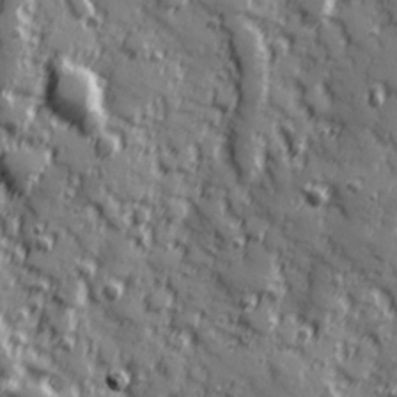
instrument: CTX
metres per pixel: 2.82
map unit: Hve
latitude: 25.1025
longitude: 146.8219
